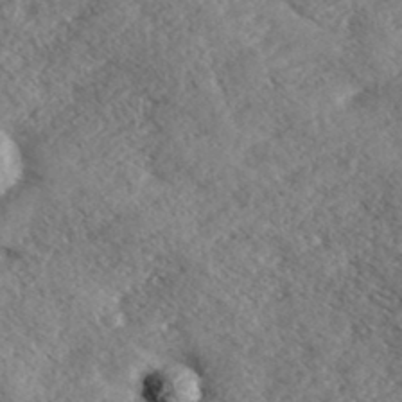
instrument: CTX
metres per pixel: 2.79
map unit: eHh
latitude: 36.2712
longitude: -139.5371
